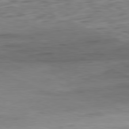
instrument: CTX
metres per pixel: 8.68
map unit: Ap
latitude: -81.2754
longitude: -81.4615
